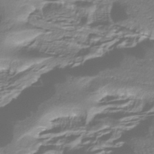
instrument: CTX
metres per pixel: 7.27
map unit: HNhu
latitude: -42.8974
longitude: 97.1809
